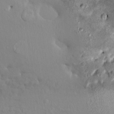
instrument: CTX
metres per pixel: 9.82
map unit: HNhu
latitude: 3.8961
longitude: 6.8219
